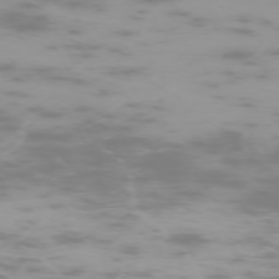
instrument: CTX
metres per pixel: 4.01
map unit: Hpe
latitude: -73.8611
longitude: 4.4062
